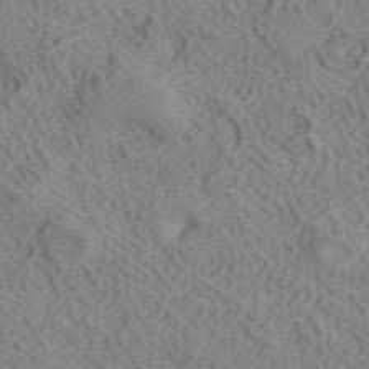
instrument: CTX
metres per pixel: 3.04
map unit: ANa
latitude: 41.3670
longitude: 33.6344
